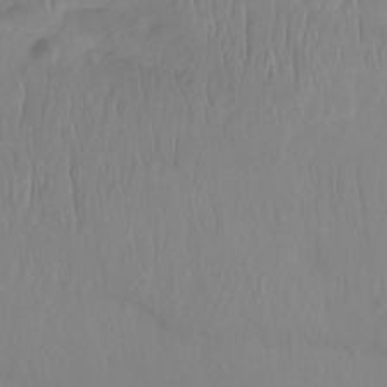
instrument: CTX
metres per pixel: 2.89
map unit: Nhu
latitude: -12.1606
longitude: -67.5371
